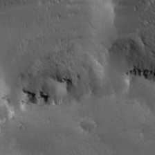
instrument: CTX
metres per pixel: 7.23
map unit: Ave
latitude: -7.1809
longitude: -121.9150
